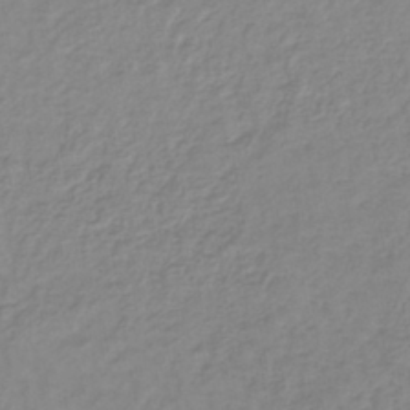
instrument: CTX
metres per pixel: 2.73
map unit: lHb
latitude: -40.8597
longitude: 61.0675
